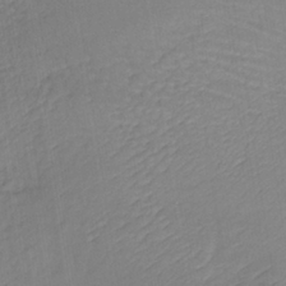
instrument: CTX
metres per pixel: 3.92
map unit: lHb
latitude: -36.9919
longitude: 69.3509
